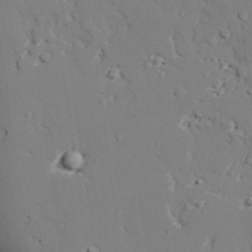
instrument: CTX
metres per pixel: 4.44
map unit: lAvf
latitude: 27.0836
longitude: -108.9324
